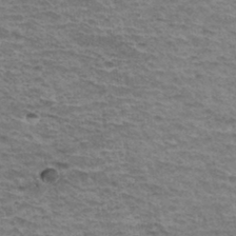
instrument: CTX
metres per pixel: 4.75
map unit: Hto
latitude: 35.1403
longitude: -43.2915
